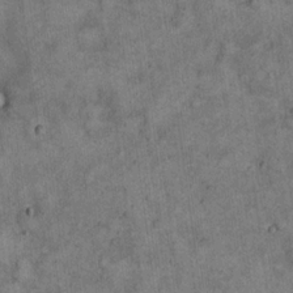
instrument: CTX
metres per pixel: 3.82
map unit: Hto
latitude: 18.7624
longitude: -60.7624
